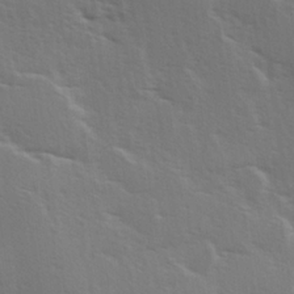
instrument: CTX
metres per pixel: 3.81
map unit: Hve
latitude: 19.3859
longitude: 149.4455
